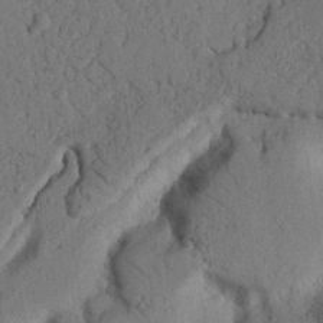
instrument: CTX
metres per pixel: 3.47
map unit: Nhu
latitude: 21.0459
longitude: -76.0444
